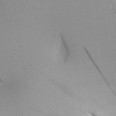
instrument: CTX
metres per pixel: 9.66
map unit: Aa
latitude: 25.1592
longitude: -135.5371
